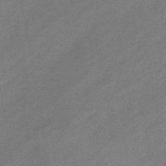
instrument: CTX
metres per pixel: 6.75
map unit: eHb
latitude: -43.7099
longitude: 86.1606
